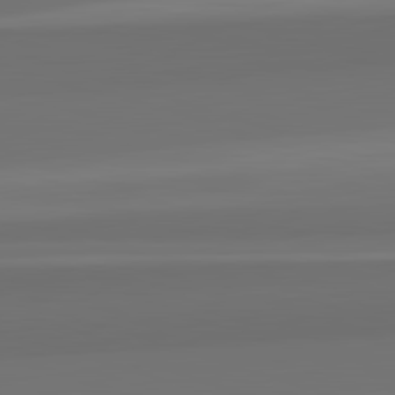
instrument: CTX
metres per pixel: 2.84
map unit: lApd
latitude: 82.8191
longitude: 165.4644
